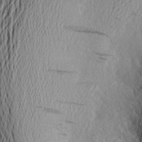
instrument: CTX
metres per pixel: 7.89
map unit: Aa
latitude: 24.0633
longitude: -149.4804
